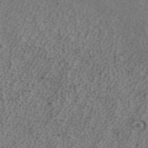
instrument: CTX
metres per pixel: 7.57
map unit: ANa
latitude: 42.0444
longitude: 26.8408
